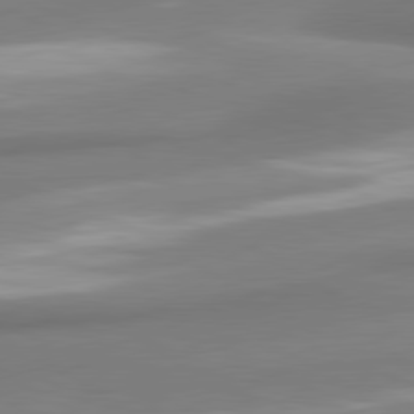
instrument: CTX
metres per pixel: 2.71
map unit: lApd
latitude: 80.2145
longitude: 178.9352
